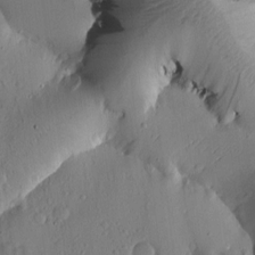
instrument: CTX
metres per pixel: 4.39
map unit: Htu
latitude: -1.2943
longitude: 171.6344
